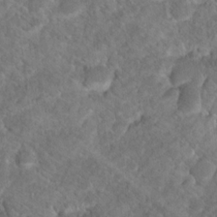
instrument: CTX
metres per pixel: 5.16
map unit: Hto
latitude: 17.7261
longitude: -37.8017
